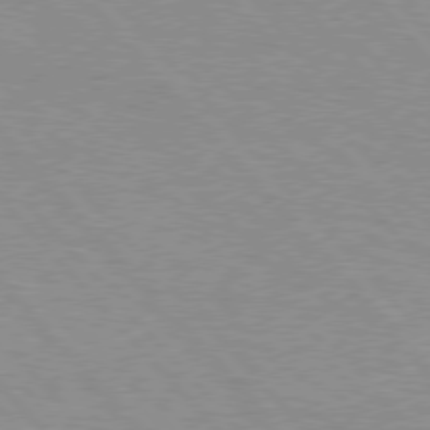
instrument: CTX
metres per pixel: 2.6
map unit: Hpe
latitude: 76.8758
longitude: -157.5371
